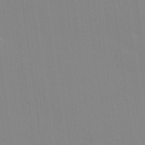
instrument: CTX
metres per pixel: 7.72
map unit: Hve
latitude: 24.7246
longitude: -92.5168
